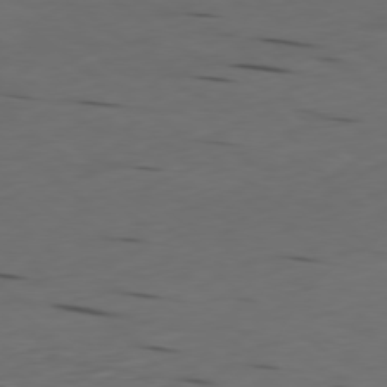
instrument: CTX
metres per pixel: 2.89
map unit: Ap
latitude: -79.4454
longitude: -63.3104
